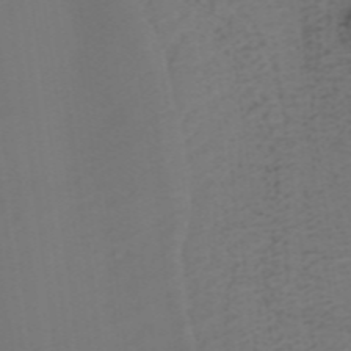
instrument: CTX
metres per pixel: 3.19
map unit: ANa
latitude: 37.3671
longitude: 24.0472
